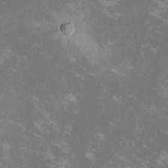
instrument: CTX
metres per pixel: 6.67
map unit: lHvf
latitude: -13.6722
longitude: -99.6504
